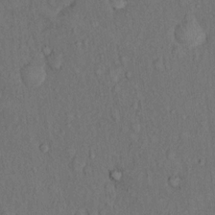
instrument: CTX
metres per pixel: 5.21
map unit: Hto
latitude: 14.5735
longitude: -61.7638
